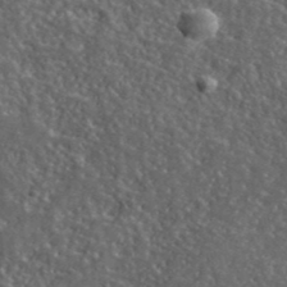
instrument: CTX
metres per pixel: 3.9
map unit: ANa
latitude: 40.4412
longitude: -89.4994
